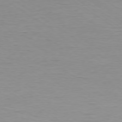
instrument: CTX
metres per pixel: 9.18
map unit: Ap
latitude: -78.1794
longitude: -58.9514
